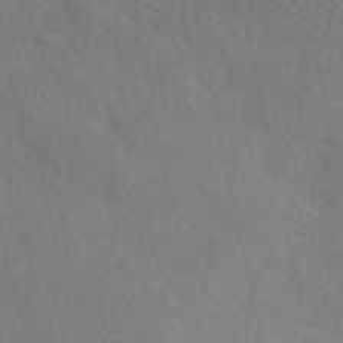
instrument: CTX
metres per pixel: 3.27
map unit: eAb
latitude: 49.8205
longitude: 117.3320
